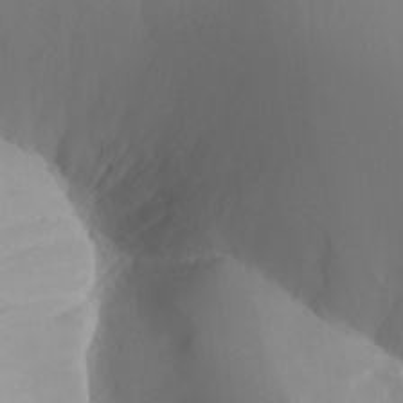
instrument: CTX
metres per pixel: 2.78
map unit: Aa
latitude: 25.0836
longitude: -127.8206
